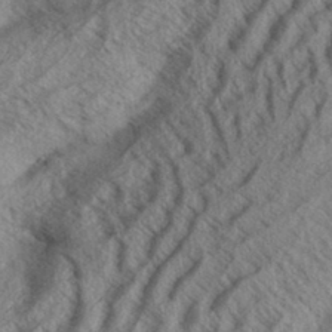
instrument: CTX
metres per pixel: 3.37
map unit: Aa
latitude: 33.9339
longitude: -139.5560
